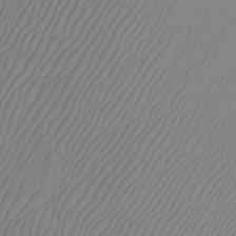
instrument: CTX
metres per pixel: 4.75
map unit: Htu
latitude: -12.6896
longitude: -48.1956
